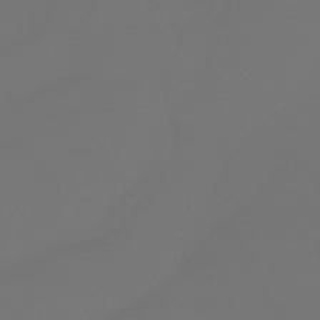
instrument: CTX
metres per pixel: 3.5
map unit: HNhu
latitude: -41.1053
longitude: 100.8219
